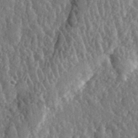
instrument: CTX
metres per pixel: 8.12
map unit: eHh
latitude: 32.4790
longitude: -80.1200
